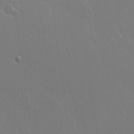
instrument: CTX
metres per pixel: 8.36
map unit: Hto
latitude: 18.3467
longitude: -56.3845
